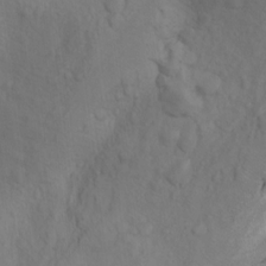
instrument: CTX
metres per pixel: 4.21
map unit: Ht
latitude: 11.6505
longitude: -32.1956
